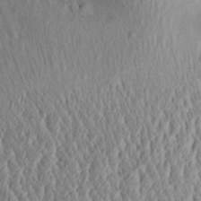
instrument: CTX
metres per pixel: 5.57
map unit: Aa
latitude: 29.9906
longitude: -137.4805
